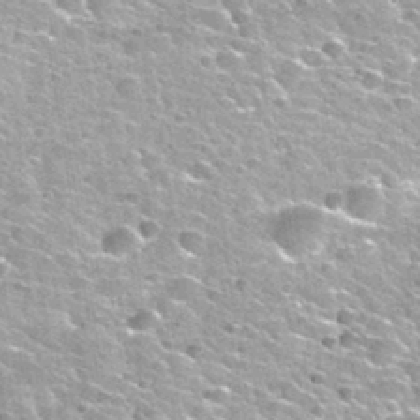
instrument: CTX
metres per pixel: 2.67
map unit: Nhu
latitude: 32.6301
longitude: -52.7246
